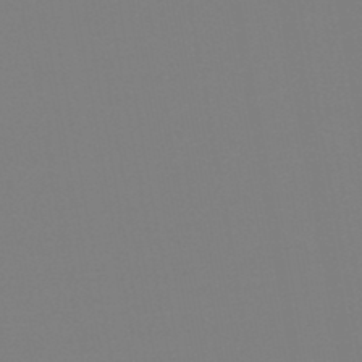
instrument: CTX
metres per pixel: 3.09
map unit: HNb
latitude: -46.3306
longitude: -44.5168
